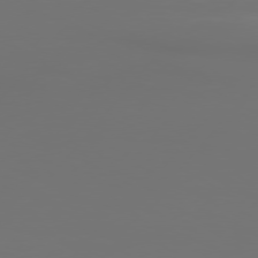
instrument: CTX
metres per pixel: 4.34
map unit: Hpe
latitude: 75.8017
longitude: -129.1781
